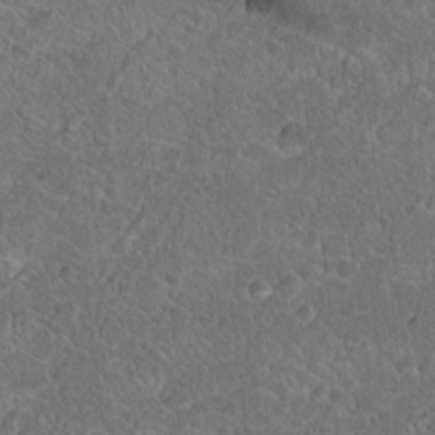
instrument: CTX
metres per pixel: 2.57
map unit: Hto
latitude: 17.8394
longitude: -37.2348
